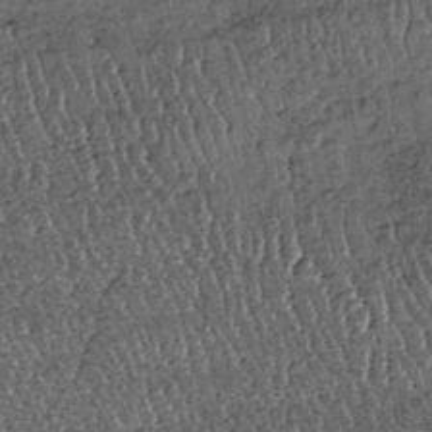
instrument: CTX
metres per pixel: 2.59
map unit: lHb
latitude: -39.3131
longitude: 65.5399
